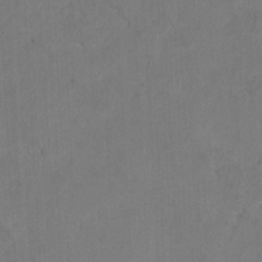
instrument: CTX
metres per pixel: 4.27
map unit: Ht
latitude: 9.4427
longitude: -32.8569
